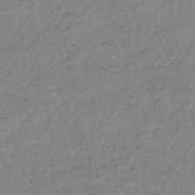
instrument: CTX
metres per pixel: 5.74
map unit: HNhu
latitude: -40.8597
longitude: 94.2928
